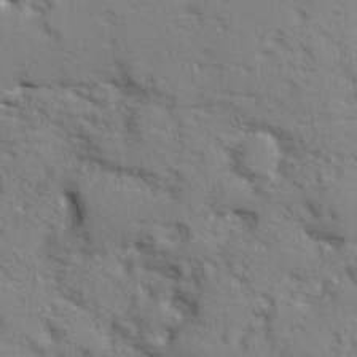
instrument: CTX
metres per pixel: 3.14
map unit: Ave
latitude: 11.8772
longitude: -101.9717
